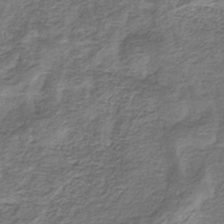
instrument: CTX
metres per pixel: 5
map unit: eHb
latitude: -33.5399
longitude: 75.7289
